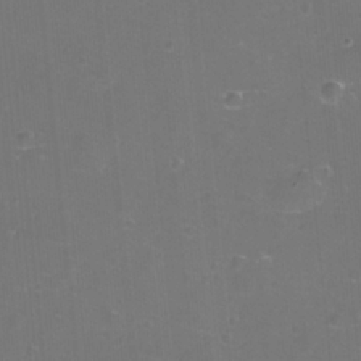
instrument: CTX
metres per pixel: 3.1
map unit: eHh
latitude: -11.9745
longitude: -60.8191
